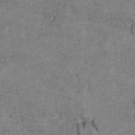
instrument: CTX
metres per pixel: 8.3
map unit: Hto
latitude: 8.0255
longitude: -35.4237
